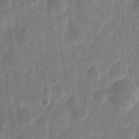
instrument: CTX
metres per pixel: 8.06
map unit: eHh
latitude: 7.7261
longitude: -71.1592
